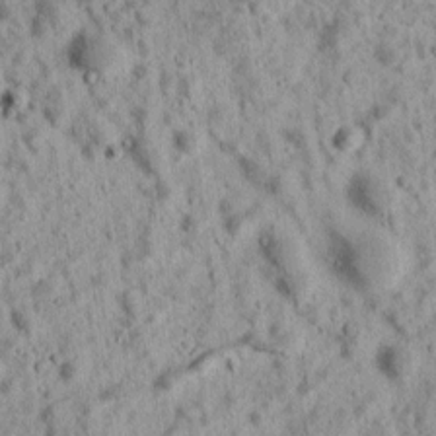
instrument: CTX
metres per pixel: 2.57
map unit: Ave
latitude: 18.2333
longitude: -134.5545
